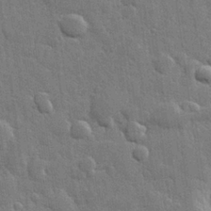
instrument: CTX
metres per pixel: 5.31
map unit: Hve
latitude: 25.3481
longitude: 149.6533
